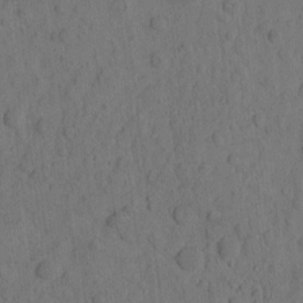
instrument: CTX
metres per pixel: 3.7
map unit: eHh
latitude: -1.8423
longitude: 17.1620
